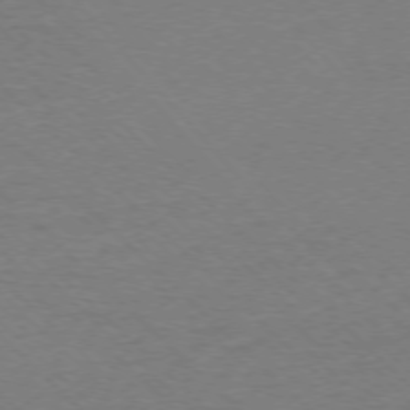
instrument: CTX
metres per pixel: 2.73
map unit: Ap
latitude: -76.6896
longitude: -93.7071
